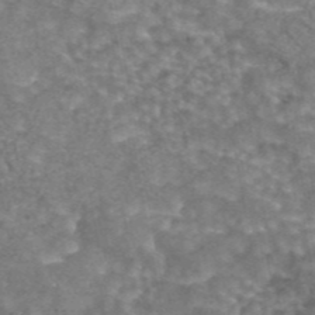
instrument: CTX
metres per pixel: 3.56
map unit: eAb
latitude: 44.0633
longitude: 106.7652
